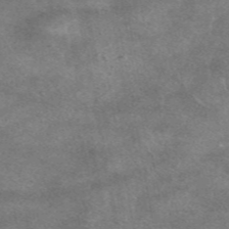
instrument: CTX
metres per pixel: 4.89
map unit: eAb
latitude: 47.3482
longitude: 125.5210
